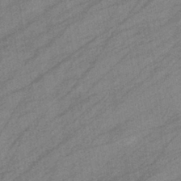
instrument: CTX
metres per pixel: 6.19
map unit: eHb
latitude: -39.9178
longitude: 81.9745
